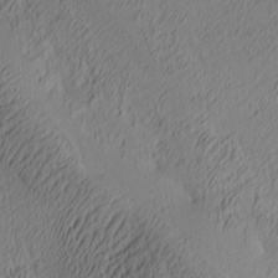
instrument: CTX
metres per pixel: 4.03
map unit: Ave
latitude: 3.8583
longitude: -114.8002
